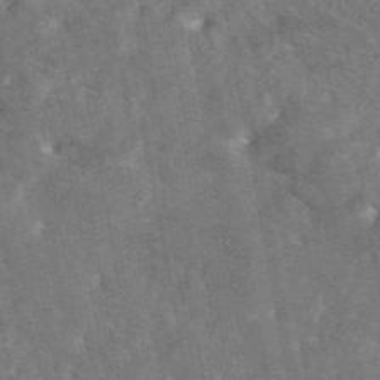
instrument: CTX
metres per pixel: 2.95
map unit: eAb
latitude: 45.2537
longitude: 116.4628
